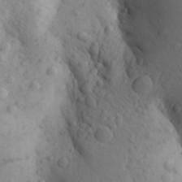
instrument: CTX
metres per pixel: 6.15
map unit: Aa
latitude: 26.6680
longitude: -149.3671
